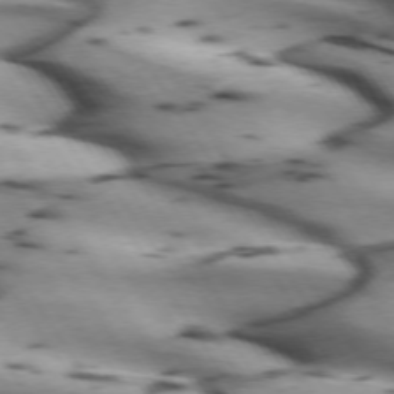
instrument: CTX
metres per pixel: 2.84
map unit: lApd
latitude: 72.7625
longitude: -53.4238
